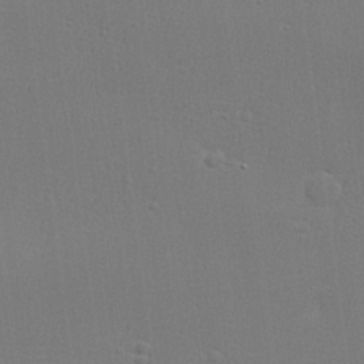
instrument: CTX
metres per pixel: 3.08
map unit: lHvf
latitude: 23.9150
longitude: 141.0108
